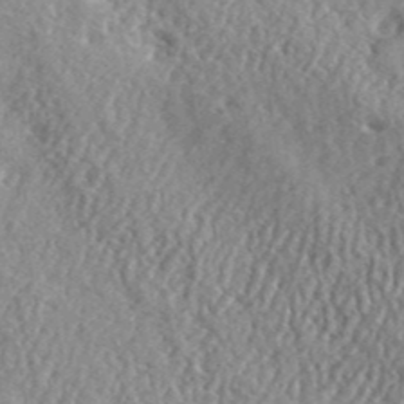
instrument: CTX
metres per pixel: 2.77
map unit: eHh
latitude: 42.6491
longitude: -89.9339
